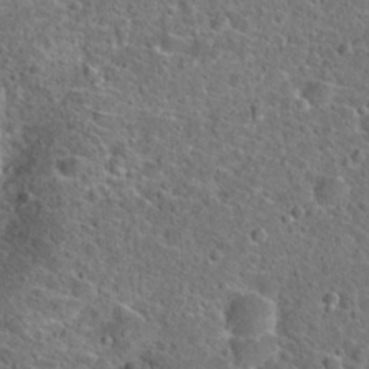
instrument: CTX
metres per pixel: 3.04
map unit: Hto
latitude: 22.3656
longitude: -46.1011
